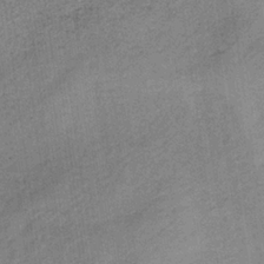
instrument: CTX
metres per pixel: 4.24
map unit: HNb
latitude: -32.6897
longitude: 62.4062
